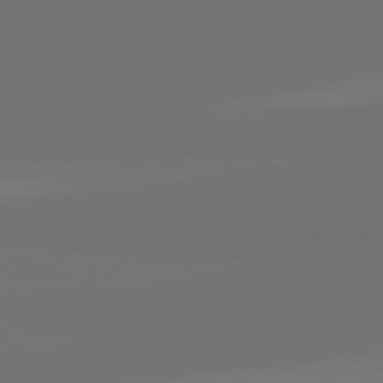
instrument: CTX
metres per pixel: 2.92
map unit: lApd
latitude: 82.1388
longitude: 155.6911
